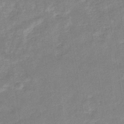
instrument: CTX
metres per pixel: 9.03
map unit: eHb
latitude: -35.1998
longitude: 74.4629
